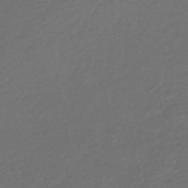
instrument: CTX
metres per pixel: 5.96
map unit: lHb
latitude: -43.7288
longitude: 67.9178
